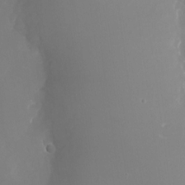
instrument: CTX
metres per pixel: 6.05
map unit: Nhu
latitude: -25.8989
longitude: -72.1578
